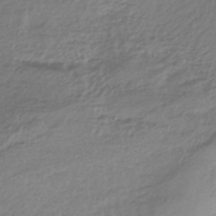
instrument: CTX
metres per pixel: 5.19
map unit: HNhu
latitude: -45.4643
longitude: 99.7289
